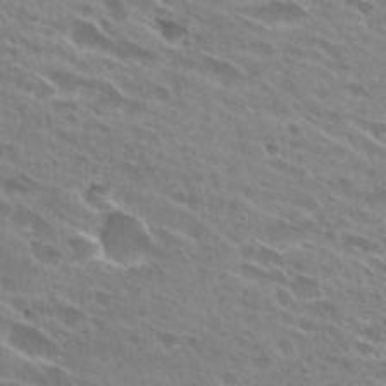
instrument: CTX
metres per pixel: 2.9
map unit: Hto
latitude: 28.4979
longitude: -44.1578
